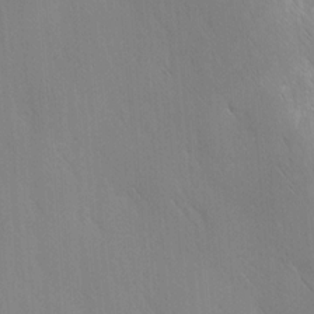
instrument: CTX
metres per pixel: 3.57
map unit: Ave
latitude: -0.8408
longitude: -112.8569
